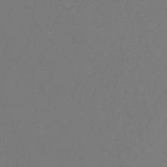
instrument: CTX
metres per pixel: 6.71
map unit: eHb
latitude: -43.7855
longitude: 88.3117
